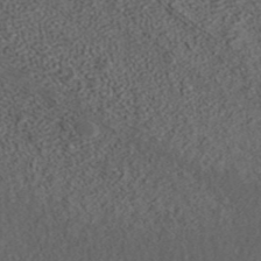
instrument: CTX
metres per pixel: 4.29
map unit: ANa
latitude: 37.1970
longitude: 18.1606
